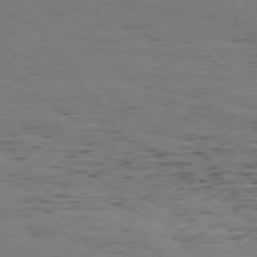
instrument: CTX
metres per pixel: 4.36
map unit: Hpe
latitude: 74.3845
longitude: -133.3671
